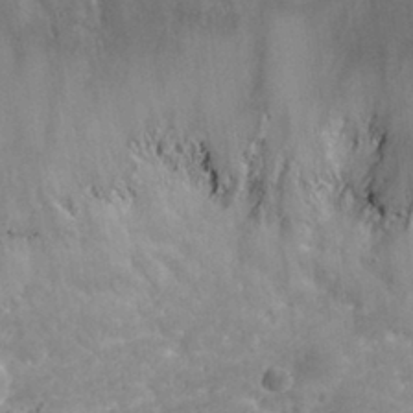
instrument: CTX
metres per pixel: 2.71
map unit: Nhu
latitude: 31.1781
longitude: -53.0270
